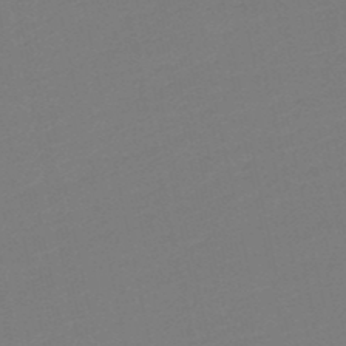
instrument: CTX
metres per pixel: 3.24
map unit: lHb
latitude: -49.8234
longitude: 81.1620
